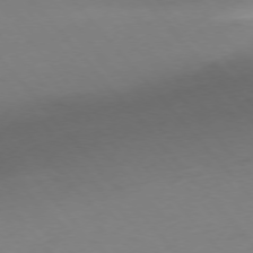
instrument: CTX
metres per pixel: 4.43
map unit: Hpe
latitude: -76.5007
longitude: -19.9528
